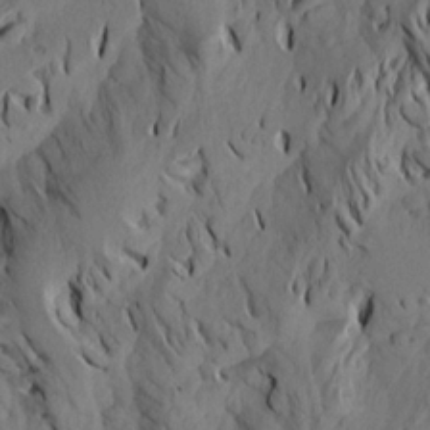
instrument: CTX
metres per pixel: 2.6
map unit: Aa
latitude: 17.1025
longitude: -144.1389
